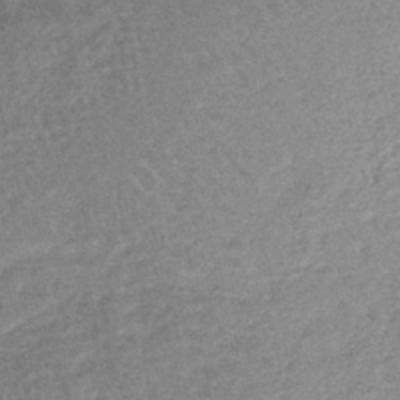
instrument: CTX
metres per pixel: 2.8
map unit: lHb
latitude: -41.6533
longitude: 66.6896
